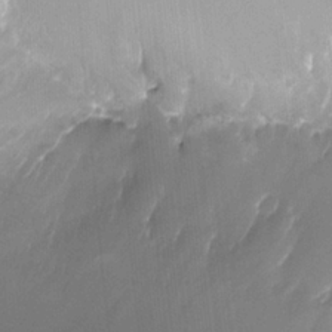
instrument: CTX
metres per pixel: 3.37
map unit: Ht
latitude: -17.1998
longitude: -44.8569
